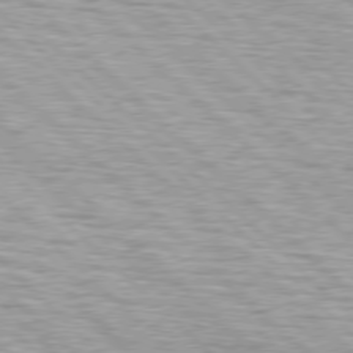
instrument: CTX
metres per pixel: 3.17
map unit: lApd
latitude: 76.6868
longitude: -79.3671
